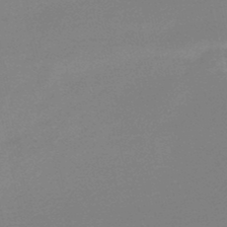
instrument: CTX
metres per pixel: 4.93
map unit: lHb
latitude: -48.4818
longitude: 64.9542
